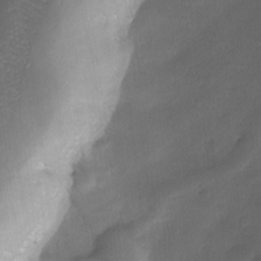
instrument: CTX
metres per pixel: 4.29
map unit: Ave
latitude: -10.9731
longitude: -122.2145
